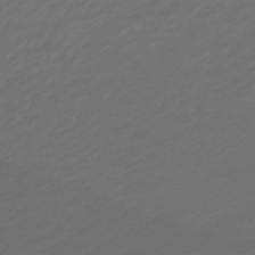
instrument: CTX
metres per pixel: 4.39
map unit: lHb
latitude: -47.7855
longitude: 81.7289
